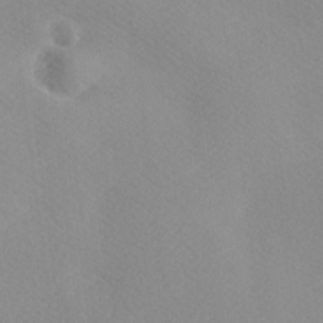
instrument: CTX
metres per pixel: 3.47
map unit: Ave
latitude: 0.1766
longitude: -114.4978
